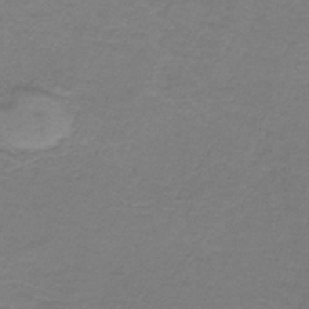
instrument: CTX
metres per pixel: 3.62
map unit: eAb
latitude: -36.4629
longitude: 53.4454
